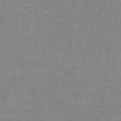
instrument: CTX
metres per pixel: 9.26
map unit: lHb
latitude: -37.1809
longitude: 68.7841
